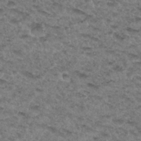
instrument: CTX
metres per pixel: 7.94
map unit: Hto
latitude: 33.4426
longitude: -48.5546
